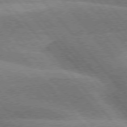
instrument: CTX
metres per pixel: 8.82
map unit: lApd
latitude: 76.4223
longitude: -61.6127
